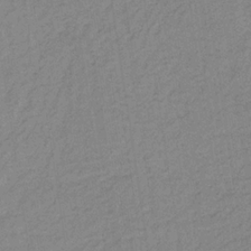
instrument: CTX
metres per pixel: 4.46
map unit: lHb
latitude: -33.0487
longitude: 65.2565
